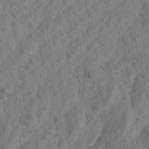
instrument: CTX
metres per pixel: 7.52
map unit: Aa
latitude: 23.4048
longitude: -143.1592
